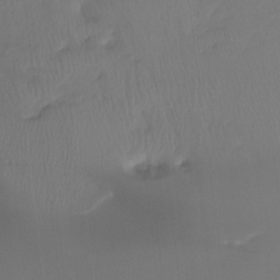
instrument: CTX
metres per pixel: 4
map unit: Hto
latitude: -7.8611
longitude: -47.2537
